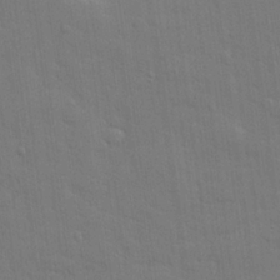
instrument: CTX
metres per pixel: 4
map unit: lHvf
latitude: 23.3671
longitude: 142.1416
